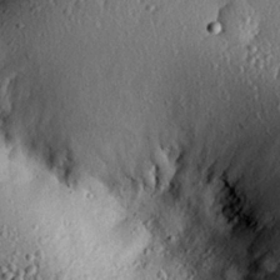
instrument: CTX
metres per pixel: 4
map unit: eHh
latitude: 24.7057
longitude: -78.4601
